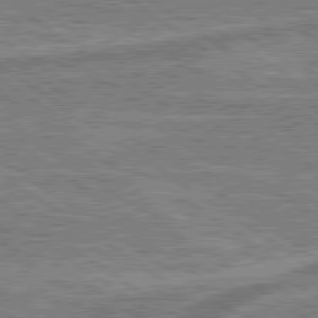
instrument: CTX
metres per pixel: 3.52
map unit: lApd
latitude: 79.5371
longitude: 175.1431
